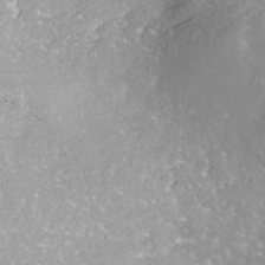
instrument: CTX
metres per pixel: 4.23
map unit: ANa
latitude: -42.9541
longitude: 107.9178
